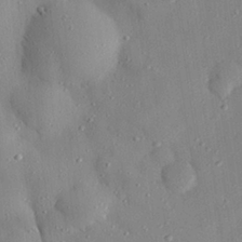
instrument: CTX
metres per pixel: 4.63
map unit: eHh
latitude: 28.2900
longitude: -77.4426
